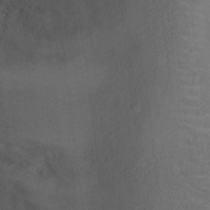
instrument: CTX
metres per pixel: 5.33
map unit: Ht
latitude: 13.1592
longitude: -41.1781
